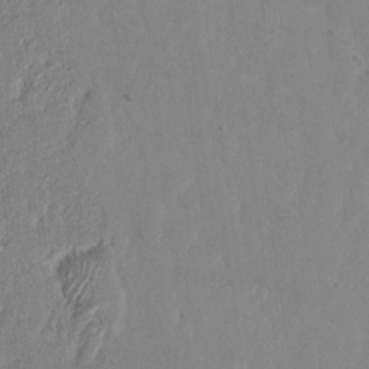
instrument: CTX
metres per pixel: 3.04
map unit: Nhu
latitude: 18.6679
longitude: -72.7625
